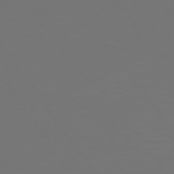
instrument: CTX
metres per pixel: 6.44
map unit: Hpe
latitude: 74.6113
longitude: -124.2333
